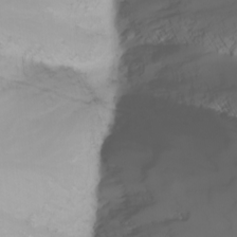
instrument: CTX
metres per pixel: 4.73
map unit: Nhu
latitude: -6.8975
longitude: -83.4048
